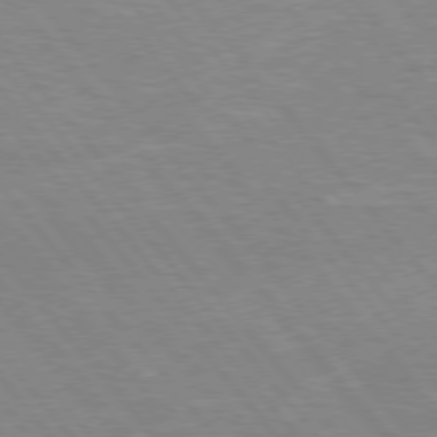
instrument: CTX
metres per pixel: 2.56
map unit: Hpe
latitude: 75.6883
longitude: -154.7813
